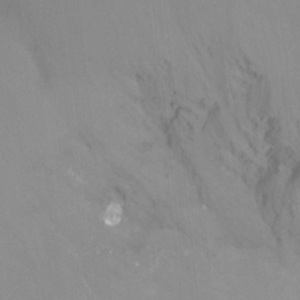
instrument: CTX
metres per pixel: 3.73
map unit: Ht
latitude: -15.5588
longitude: -52.1578
